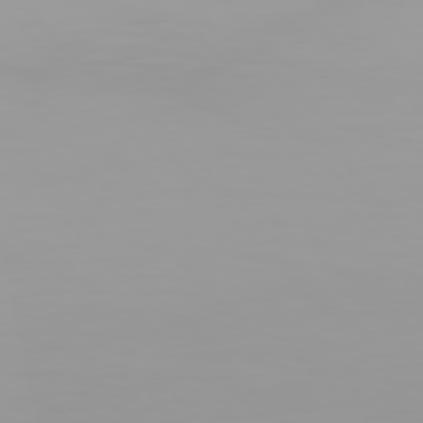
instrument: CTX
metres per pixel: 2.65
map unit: Hpe
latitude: 76.3278
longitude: -136.3090
